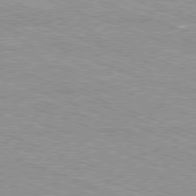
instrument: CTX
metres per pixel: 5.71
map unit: Ap
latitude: -81.5777
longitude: -74.4979
